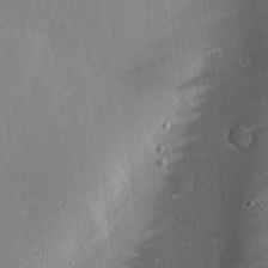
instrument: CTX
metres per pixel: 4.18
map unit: eHh
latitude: 24.2900
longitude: -90.8758
